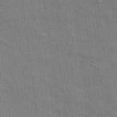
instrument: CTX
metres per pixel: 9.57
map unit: Ave
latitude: 20.7247
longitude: -129.3670
